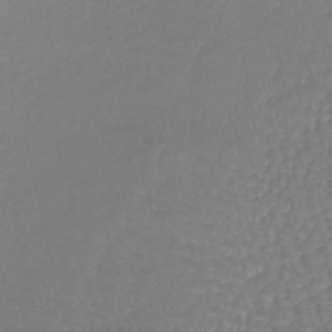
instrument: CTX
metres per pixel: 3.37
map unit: lHb
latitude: -40.8219
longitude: 65.6344
